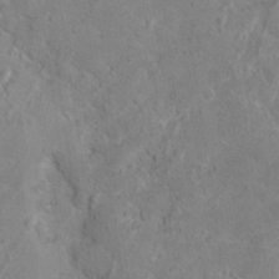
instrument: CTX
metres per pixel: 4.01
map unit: Hto
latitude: 17.8961
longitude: -38.5546
